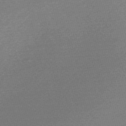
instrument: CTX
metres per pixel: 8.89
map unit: Nve
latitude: -56.9164
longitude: 61.1431
